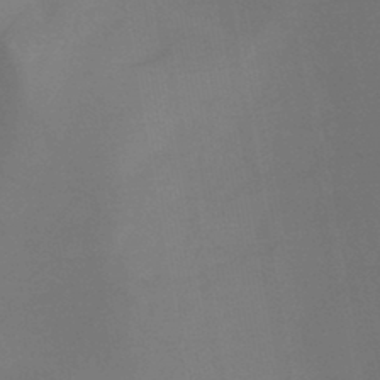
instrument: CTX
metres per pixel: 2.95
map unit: HNb
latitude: -44.6330
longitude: -44.8002
